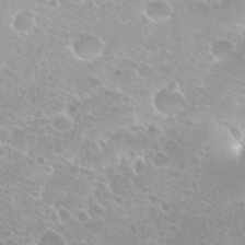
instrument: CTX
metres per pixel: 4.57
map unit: Hto
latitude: 25.9528
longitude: -36.5168
